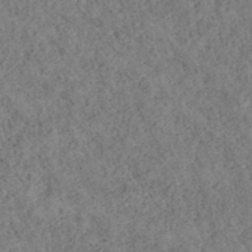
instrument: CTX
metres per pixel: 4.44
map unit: ANa
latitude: 40.1955
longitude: 17.9745
